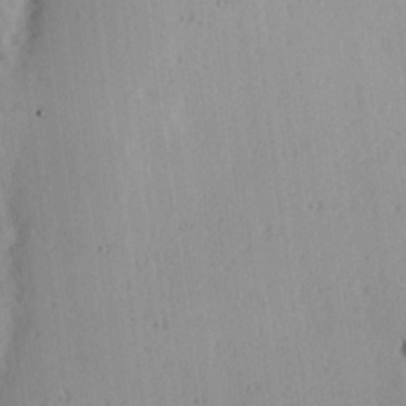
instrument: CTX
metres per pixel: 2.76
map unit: Hve
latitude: 19.1025
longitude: 149.1620
